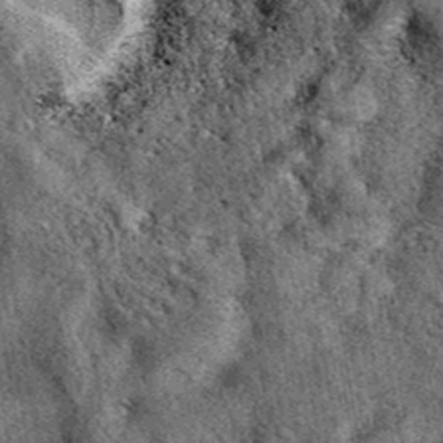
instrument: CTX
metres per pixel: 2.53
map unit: eAb
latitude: 39.8583
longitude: 111.1998
